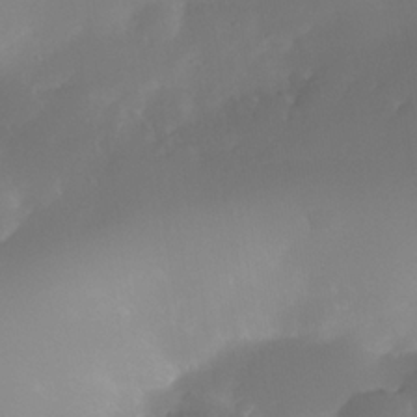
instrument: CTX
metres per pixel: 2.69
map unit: Nhe
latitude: -34.8219
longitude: -145.1970
